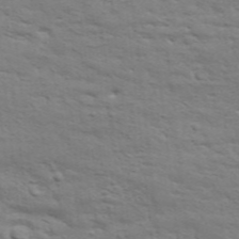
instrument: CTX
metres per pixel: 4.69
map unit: Aa
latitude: 33.1781
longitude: -135.8016
